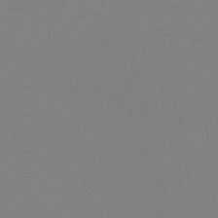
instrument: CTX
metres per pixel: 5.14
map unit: lHb
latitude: -41.3698
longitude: 63.8800
